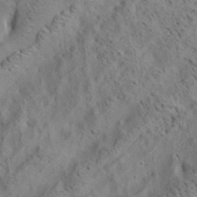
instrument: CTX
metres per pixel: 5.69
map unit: lAa
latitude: 20.1011
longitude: -140.1766
